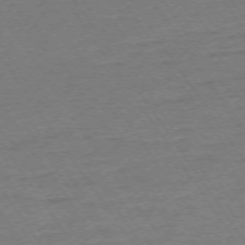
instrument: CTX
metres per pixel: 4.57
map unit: Ap
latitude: -74.3118
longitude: -84.2901
